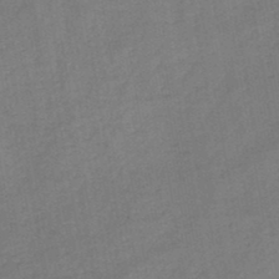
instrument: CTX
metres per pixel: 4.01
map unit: HNb
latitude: -46.6707
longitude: -37.8017
